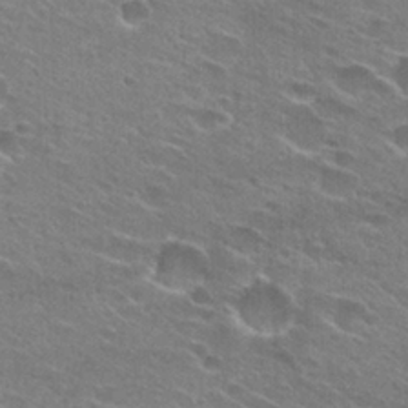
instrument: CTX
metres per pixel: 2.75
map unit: Hto
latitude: 25.4804
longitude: -43.9906
